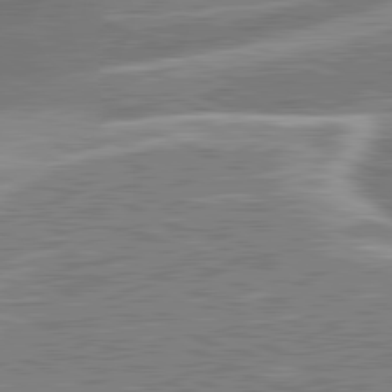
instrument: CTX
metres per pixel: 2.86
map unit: lApd
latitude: 81.4426
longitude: 127.8233
